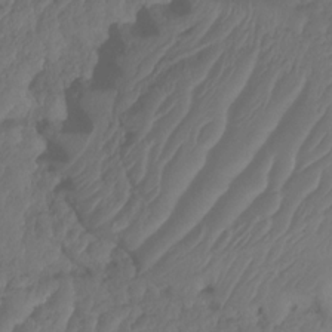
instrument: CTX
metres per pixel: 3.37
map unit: HNhu
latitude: -24.6896
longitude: 50.4629
